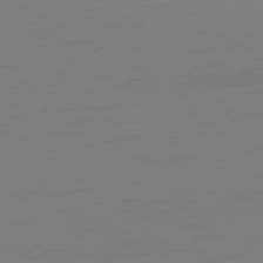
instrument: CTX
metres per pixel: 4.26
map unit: Ap
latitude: -79.4265
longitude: -65.5938
